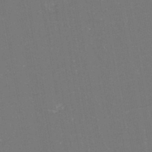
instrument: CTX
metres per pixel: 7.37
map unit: eHh
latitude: -44.6141
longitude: -28.8191
